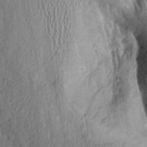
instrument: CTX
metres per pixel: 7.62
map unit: Aa
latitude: 13.9339
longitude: -144.4790
